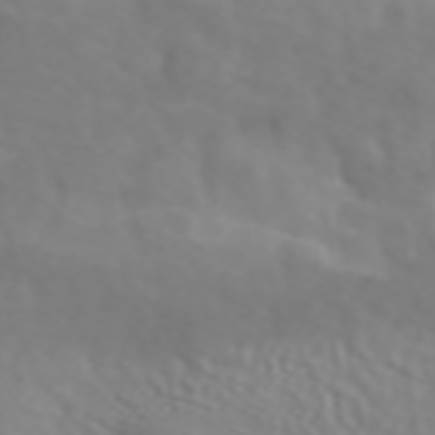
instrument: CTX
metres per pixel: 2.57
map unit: ANa
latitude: 45.5938
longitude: 28.1039
